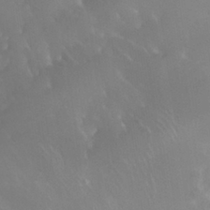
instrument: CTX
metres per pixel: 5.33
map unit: Nhu
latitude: 30.1767
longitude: -57.3859
